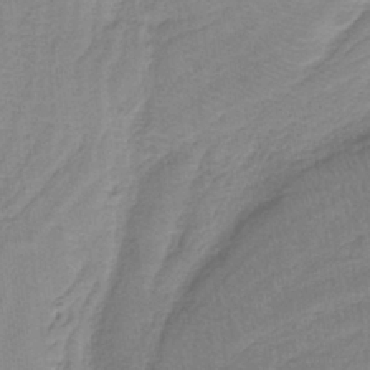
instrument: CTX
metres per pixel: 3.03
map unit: HNb
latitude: -36.8219
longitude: 56.5385
